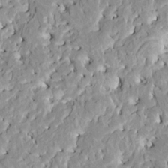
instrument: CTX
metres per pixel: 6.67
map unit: HNhu
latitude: 7.8583
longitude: -2.4979
